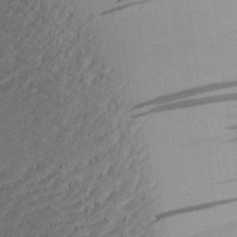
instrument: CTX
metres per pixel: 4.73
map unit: Aa
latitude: 26.8002
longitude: -134.8758
